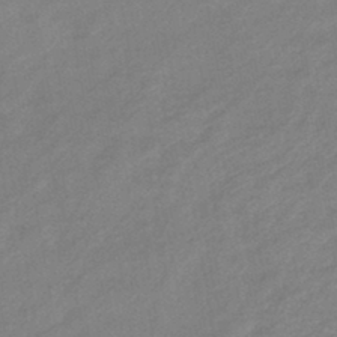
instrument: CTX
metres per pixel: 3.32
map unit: eHb
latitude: -41.2565
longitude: 82.6518
